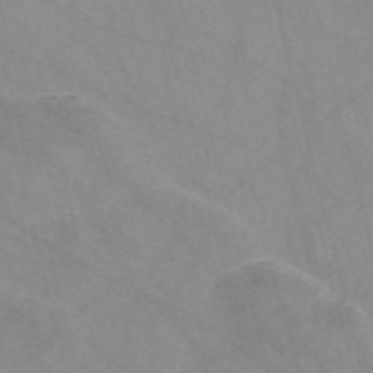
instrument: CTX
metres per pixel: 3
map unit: Nve
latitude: -57.8233
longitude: 58.4440
